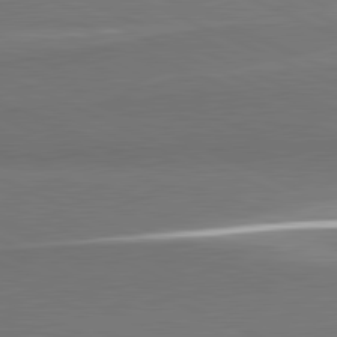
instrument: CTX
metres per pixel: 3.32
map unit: lApd
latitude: 81.7261
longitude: 156.3306
